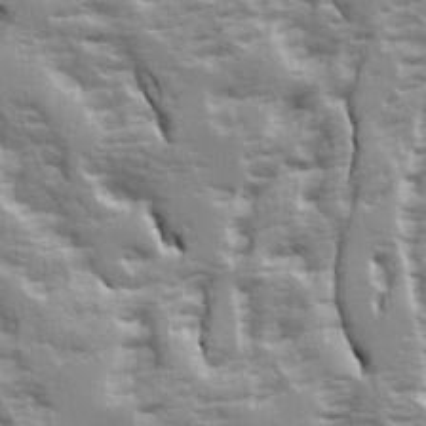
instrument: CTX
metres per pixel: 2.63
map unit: Ave
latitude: 14.8758
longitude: -131.3293
